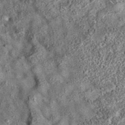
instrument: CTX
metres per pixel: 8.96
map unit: eAb
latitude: 36.1955
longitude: 108.2928
